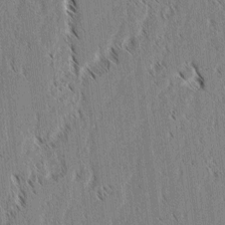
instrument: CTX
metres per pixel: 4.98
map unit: lAvf
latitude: 2.4979
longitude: -106.1956
